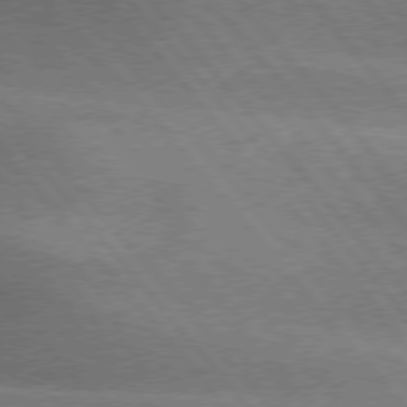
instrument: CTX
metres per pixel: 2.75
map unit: lApd
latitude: 76.2333
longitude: -61.5560
